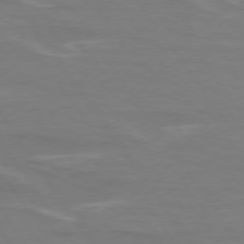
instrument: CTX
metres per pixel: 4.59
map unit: lApd
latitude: 74.7435
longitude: -61.8583
